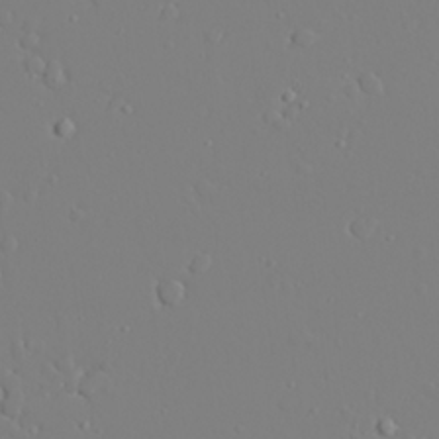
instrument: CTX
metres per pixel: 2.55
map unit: lAvf
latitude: 27.8395
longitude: -107.7639
